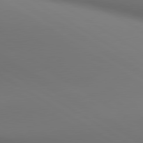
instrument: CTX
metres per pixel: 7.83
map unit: lApd
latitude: 80.5357
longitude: 138.1228
